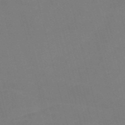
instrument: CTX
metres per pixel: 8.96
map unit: Nve
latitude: -58.3495
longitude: 61.7667
